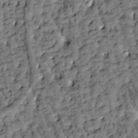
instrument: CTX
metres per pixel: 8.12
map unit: Htu
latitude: -3.1998
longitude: 173.8800
